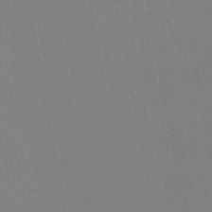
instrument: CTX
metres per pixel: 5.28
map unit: lHb
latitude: -48.3307
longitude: 66.9164
